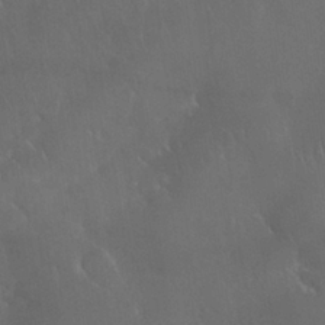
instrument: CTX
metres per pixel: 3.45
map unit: Nhu
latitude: 28.2333
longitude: -66.2900
